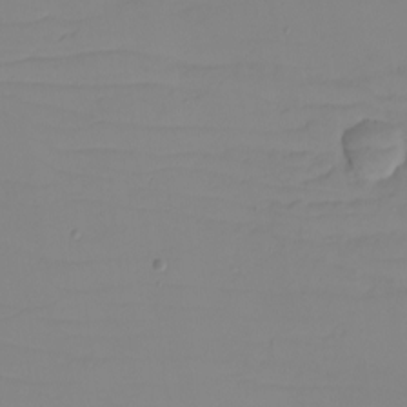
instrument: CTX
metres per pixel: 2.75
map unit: eHh
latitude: -6.1417
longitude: -80.1767
